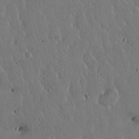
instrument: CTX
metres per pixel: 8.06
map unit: Hto
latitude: 17.8394
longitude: -59.6505
